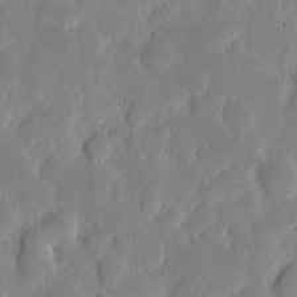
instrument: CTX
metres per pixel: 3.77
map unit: eHh
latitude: 5.8583
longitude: -70.5923
